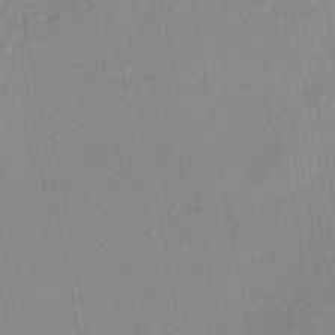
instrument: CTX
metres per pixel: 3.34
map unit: eHb
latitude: -44.0472
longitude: 86.1795
